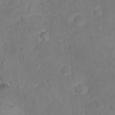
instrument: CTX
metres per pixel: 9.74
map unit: Ht
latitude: 12.4790
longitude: -40.4789
